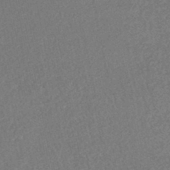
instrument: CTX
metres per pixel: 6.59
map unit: HNhu
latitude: -47.7477
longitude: 103.3321
